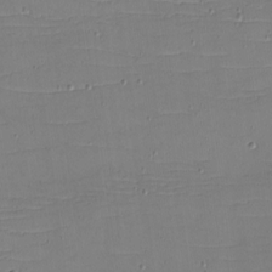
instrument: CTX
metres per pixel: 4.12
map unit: eHh
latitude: -5.2754
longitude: -81.9717
